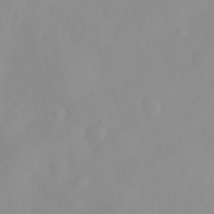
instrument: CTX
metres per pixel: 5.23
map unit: eHh
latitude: 31.7261
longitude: -57.9150
